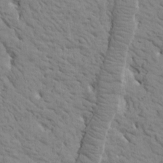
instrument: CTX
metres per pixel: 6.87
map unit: Htu
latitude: -1.5966
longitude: 174.2172
